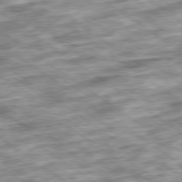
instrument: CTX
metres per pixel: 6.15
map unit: Ap
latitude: -79.7288
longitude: -47.5749
